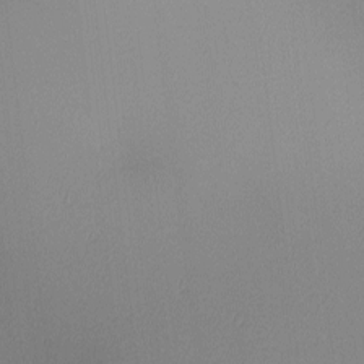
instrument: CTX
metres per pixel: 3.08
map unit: lAa
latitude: 2.7057
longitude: -115.8583
